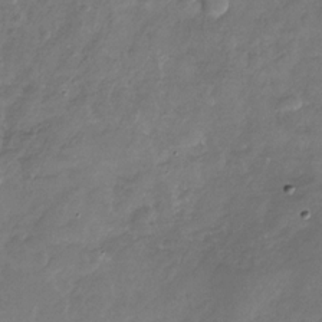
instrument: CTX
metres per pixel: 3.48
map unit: Nhu
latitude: -28.1606
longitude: -70.8569
